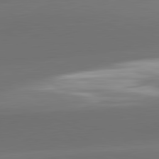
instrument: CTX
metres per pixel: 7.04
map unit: lApd
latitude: 81.8583
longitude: -160.5168
